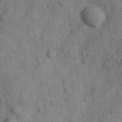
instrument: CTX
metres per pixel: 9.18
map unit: Hve
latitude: 25.1025
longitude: 147.8044
